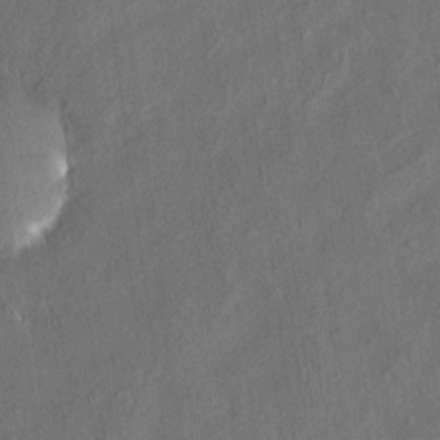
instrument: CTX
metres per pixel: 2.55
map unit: eHh
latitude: 5.7450
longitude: -77.1025
